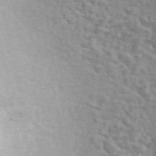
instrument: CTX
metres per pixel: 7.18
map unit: ANa
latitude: 46.2334
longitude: 21.6533
